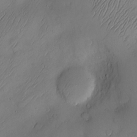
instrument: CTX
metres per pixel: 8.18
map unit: Nve
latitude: -10.5196
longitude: 173.4832
